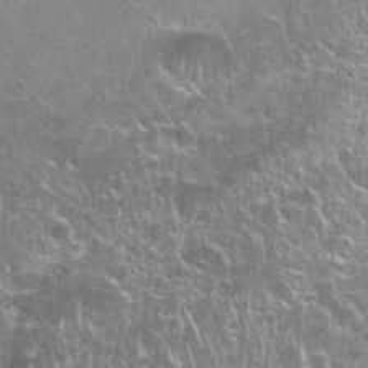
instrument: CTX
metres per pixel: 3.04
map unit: Nhu
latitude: 27.6694
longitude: -61.5371
